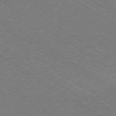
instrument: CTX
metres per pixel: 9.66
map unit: Ap
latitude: -79.1998
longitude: -78.8380
